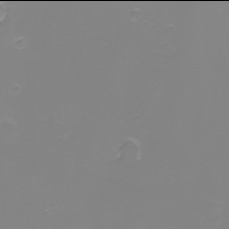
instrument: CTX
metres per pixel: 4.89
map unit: Nhu
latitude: -6.0094
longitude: -79.8584
